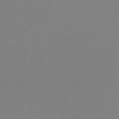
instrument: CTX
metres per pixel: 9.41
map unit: lHb
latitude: -45.5966
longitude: 64.7463
